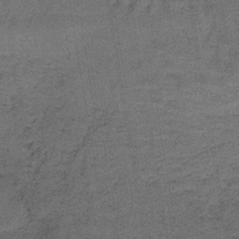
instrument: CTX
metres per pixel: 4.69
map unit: lHb
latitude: -41.6533
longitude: 57.6533
